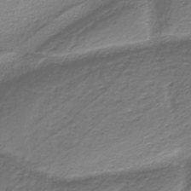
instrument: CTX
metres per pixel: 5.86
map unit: HNb
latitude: -37.5399
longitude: 53.6910
